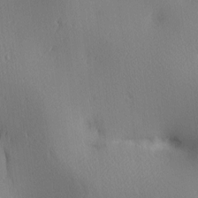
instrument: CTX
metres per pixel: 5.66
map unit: lAa
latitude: 3.5938
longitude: -116.9136
